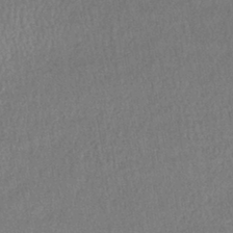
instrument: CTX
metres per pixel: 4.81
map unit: lHb
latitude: -40.3495
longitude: 69.0297
